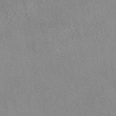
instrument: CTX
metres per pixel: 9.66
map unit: eAb
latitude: 49.0647
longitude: 106.8219
